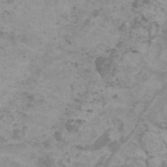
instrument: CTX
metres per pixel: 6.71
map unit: HNhu
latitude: 1.2348
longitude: 2.6518
